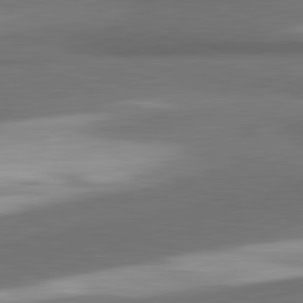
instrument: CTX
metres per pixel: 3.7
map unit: lApd
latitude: 81.7639
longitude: 174.5951
